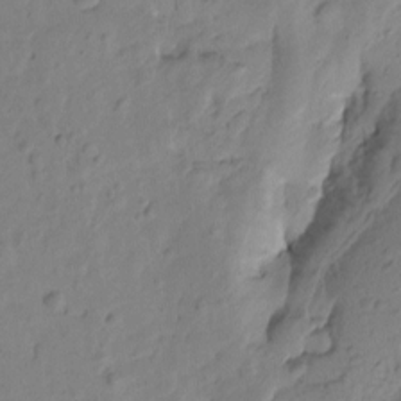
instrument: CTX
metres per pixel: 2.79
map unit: Htu
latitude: -1.8423
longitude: -175.4049
